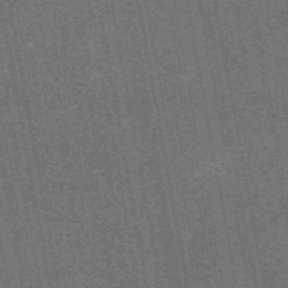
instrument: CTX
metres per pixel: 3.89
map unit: eAb
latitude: 47.5938
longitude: 116.9541
